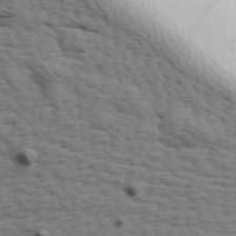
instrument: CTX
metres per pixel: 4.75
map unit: Hve
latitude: 24.1011
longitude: -97.0269
